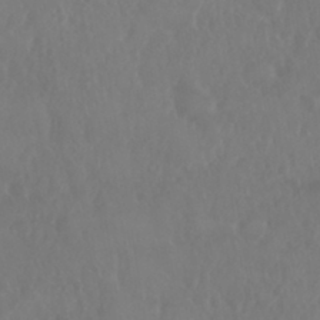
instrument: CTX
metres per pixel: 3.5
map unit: Nhu
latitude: 24.9135
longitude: -62.4790
